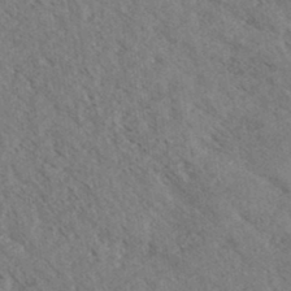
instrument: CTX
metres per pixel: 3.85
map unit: eHh
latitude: 35.4426
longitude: -139.7827
